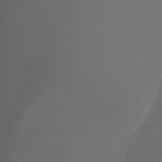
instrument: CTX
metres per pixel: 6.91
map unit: Ht
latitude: 1.8772
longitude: -22.8380
